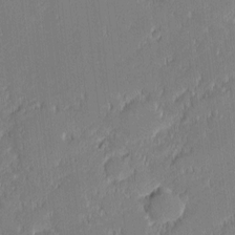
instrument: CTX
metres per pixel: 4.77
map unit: eHh
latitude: -2.7274
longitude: -82.8757
